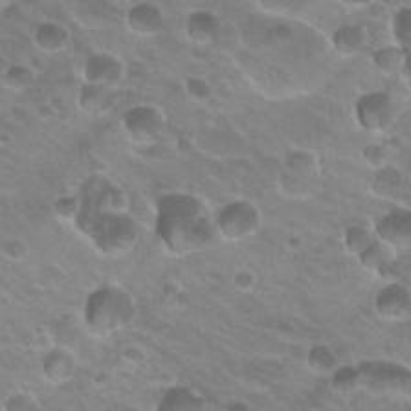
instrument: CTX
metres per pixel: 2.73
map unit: Hto
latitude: 23.9150
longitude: -31.4238
